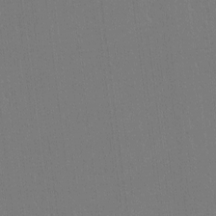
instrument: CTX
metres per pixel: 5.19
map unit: lHvf
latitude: -10.9731
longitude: -104.4979
